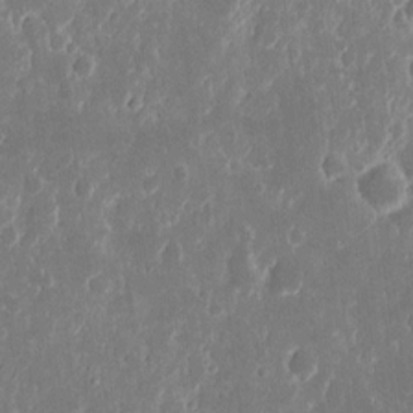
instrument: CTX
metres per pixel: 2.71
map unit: eHh
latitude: 12.5168
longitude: -71.8016
